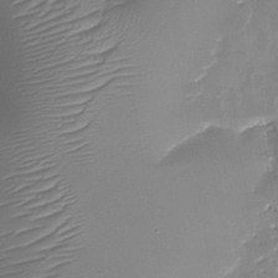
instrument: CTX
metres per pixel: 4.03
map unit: Nhu
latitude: -28.8030
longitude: -64.0822
